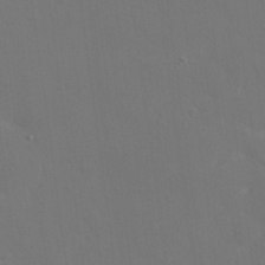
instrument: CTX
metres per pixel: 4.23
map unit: eHh
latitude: 19.1403
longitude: -67.2159
